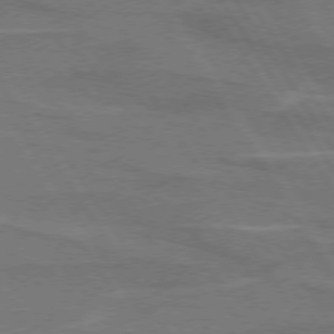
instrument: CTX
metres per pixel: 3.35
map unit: lApd
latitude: 74.2523
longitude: -66.1766
